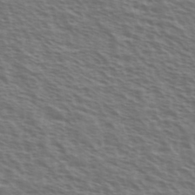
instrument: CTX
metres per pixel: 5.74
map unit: Ave
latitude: 38.1956
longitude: -111.3860
